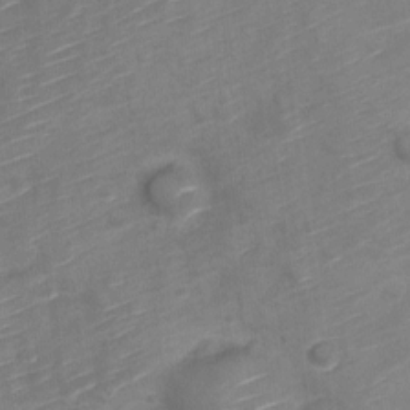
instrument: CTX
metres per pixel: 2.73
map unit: Nve
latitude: -19.9745
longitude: 107.4833
